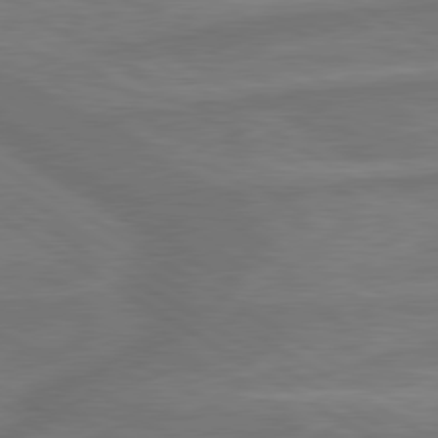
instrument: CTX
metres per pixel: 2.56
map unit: lApd
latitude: 79.9906
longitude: -172.5545
